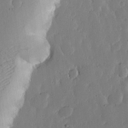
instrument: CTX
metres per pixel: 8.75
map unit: lHvf
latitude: 17.1025
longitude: -115.3292
